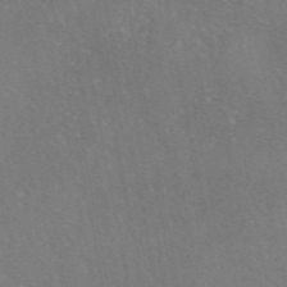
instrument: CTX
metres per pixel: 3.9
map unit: eAb
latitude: 46.5735
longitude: 107.5210
